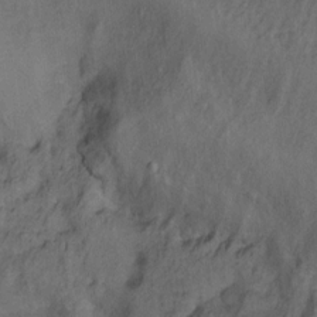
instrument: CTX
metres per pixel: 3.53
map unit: Hto
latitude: 6.2900
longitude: -37.9339
